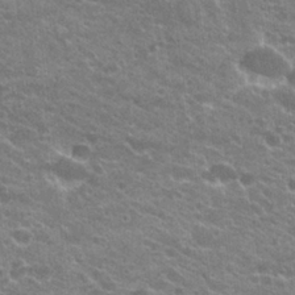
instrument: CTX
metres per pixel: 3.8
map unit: Hto
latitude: 23.6316
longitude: -35.6882
